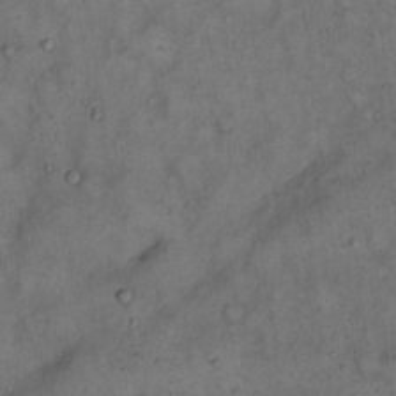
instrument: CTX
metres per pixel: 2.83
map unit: eHh
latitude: 15.1026
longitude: -62.2145
